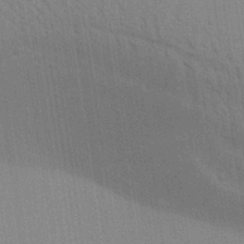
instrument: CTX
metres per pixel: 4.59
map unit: Aa
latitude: 30.5546
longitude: -139.6694
